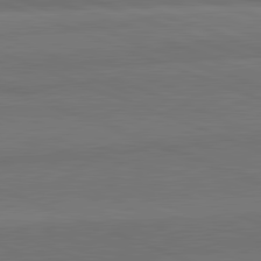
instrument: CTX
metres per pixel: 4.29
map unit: lApd
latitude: 81.9717
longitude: 149.3510
